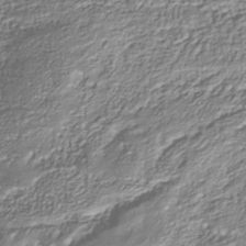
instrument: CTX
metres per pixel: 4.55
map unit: Nhu
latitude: -38.2740
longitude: -81.8205
